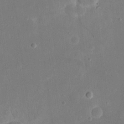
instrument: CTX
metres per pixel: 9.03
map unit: eHh
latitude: 19.3859
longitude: -70.3467
